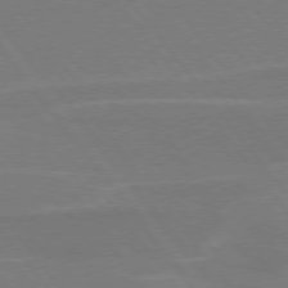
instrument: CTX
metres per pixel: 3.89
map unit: lApd
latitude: 75.1592
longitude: -67.8016
